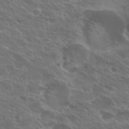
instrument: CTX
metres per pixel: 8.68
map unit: Hto
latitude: 25.6693
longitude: -39.9339
